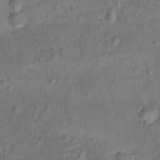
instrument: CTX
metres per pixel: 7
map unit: Hto
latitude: 15.8017
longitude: -42.1011
